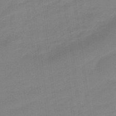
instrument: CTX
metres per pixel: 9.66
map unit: eHb
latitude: -48.0283
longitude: 87.3132
